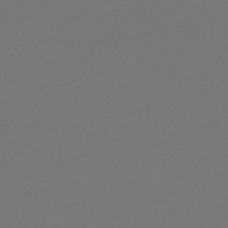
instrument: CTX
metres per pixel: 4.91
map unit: HNb
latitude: -47.9178
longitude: 57.1431
